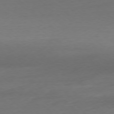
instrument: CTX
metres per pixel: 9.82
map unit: Ap
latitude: -78.0283
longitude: -69.6883
